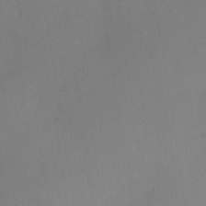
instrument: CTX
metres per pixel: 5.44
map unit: Nhe
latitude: -36.8974
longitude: -113.1970
